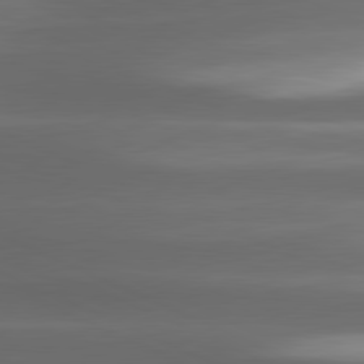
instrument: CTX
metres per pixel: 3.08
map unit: lApd
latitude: 81.2537
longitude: -143.2348
